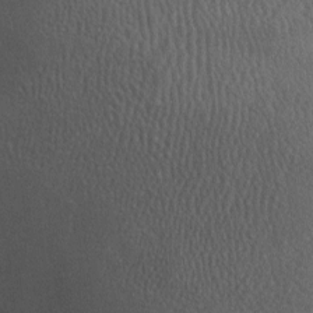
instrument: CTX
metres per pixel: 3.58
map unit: lAa
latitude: -7.6722
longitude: -125.0836
